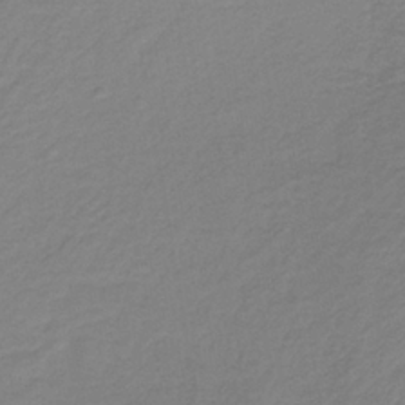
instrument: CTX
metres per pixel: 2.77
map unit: HNb
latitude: -34.8975
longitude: 52.5384
